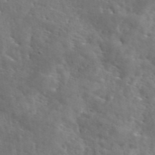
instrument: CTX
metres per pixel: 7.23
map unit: eAb
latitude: 45.8016
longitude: 127.4454
